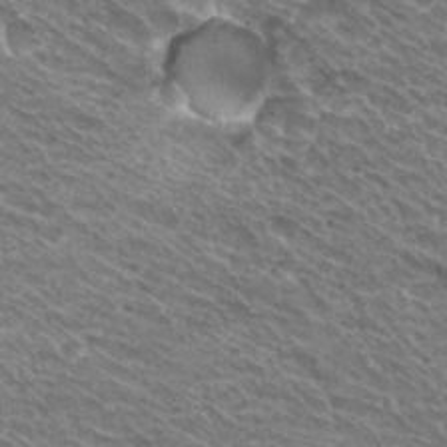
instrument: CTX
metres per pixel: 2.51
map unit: Hto
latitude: 30.7247
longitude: -42.7813
